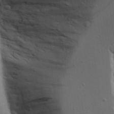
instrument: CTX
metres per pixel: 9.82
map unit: Aa
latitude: 18.8758
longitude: -125.9906
